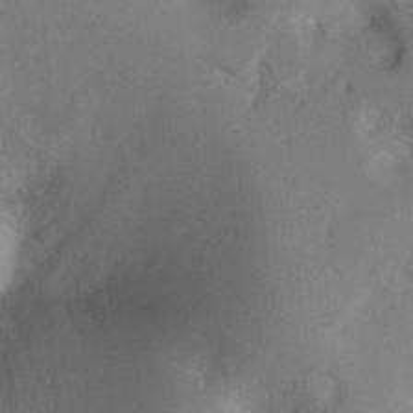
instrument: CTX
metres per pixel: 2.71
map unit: Ht
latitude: 2.6679
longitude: -27.0836
